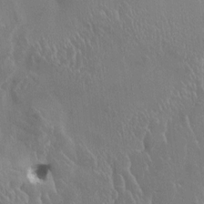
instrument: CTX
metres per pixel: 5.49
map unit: HNhu
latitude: 4.1578
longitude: 4.1605
